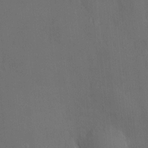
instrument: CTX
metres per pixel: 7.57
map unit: HNhu
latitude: 8.0444
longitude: 11.5399
